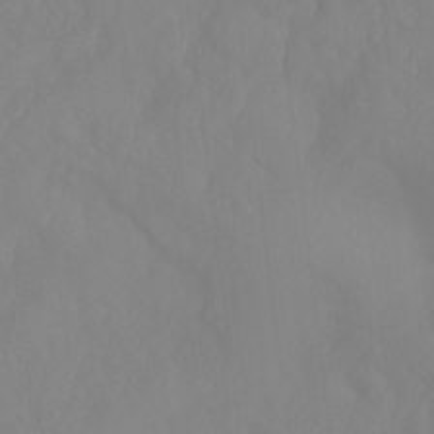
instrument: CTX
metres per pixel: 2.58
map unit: Ht
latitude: -15.1054
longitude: -55.3482
